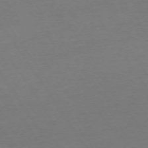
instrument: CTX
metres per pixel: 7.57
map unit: Ap
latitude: -74.2173
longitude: -85.9528
